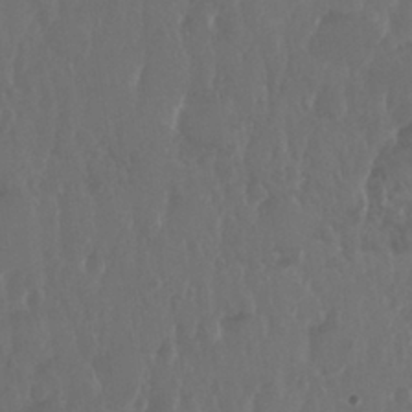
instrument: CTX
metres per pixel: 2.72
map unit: Nhu
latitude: 29.2348
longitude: -56.8946
